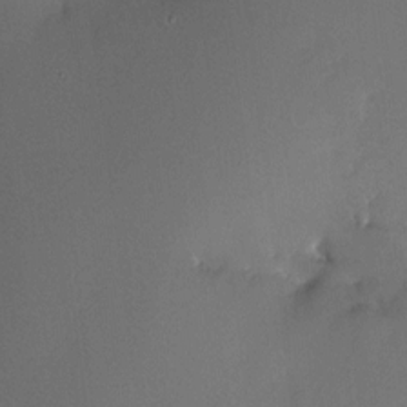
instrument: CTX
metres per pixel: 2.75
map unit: HNhu
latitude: 8.1578
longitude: -0.3278
